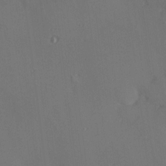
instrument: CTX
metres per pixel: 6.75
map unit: Hve
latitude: 13.1214
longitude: -90.1767
